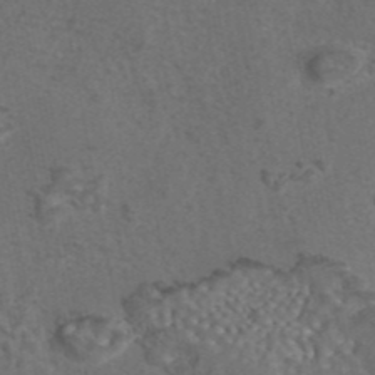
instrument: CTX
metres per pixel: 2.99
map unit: eAb
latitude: 43.3482
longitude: 105.0297
